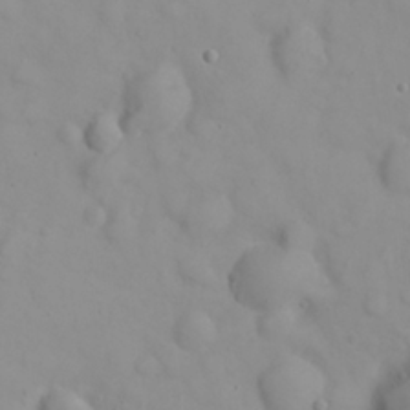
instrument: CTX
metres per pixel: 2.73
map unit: eHh
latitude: 22.9325
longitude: -61.4048
